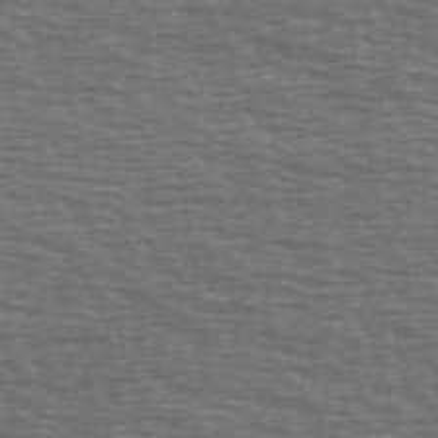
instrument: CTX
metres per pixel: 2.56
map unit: Ave
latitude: 39.8394
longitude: -113.2726
